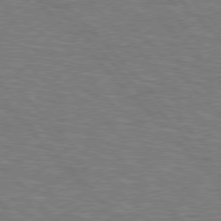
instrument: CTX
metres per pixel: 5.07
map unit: Hpe
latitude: 76.9702
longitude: -151.0080
